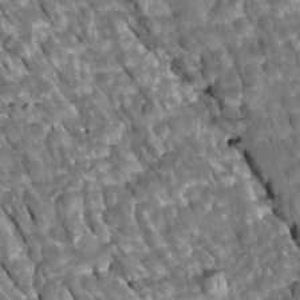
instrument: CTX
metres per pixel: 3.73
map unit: Htu
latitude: 1.5371
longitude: 142.6140
